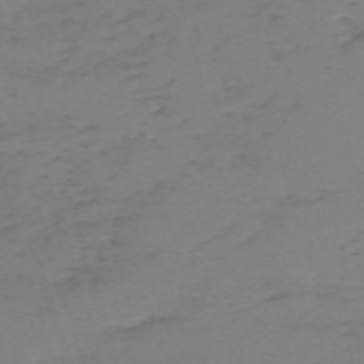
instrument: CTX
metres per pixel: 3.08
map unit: eHh
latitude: -61.9178
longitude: 51.1053
